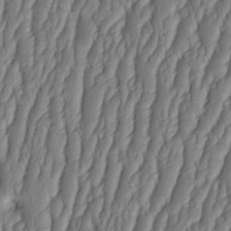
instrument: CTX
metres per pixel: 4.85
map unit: HNhu
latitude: -2.6518
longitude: 13.6533
